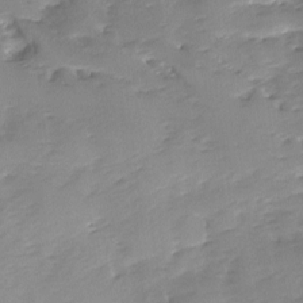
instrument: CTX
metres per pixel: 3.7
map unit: Ave
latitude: -8.7463
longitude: -117.2915
